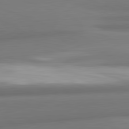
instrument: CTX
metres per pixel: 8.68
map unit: lApd
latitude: 82.1199
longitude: 176.1039
